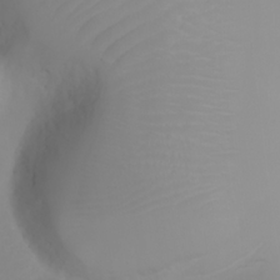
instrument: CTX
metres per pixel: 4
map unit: Ht
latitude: -2.9163
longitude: -62.0444
